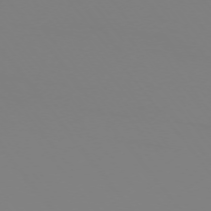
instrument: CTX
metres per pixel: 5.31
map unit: Ap
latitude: -74.5385
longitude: -76.8758
